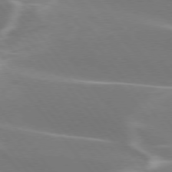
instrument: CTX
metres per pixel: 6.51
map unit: lApd
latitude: 75.3860
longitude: -63.1403
